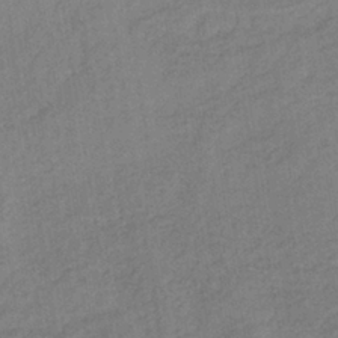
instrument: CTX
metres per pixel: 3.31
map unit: lHb
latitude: -38.1795
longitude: 71.1998
